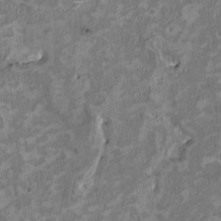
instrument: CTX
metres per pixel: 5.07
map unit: HNhu
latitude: 2.3845
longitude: -3.9150
